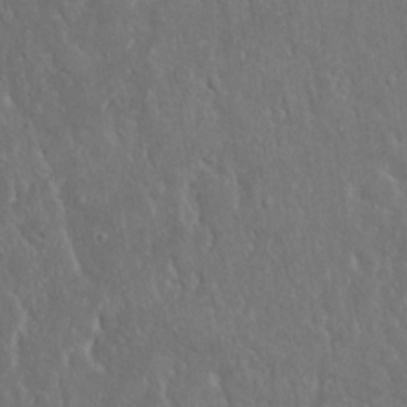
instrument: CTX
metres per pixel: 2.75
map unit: Nhu
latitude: 19.1781
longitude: -72.6113
